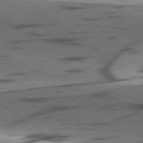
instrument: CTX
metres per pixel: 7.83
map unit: lApd
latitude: 78.9325
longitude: -50.8380
